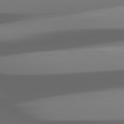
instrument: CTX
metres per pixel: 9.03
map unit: lApd
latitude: 82.0444
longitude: -149.2726
